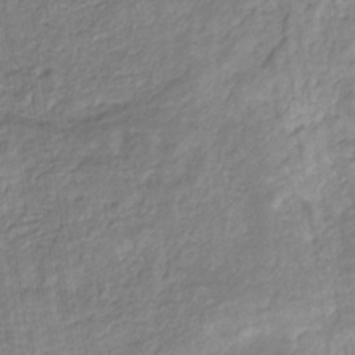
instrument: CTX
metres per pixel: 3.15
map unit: eHb
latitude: -29.6155
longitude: 66.9731
